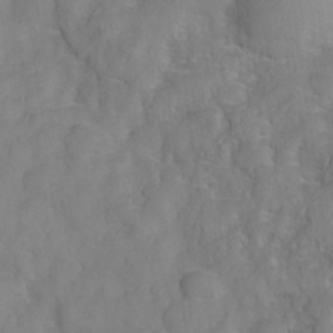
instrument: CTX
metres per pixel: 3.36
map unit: Nve
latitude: -26.5762
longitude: -147.9339
